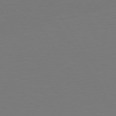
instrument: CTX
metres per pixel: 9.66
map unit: Hpe
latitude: 73.0837
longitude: -122.9325
